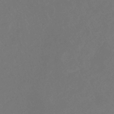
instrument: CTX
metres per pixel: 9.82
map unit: eHb
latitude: -35.8044
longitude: 78.6896
